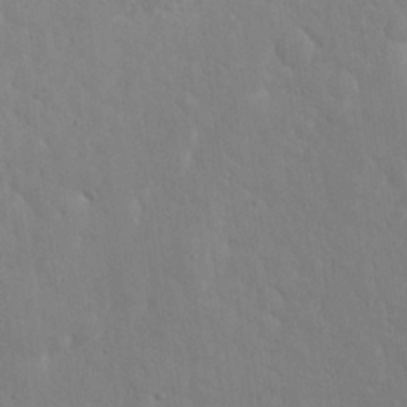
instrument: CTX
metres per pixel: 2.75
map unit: Ave
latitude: 18.0444
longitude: -140.8758
